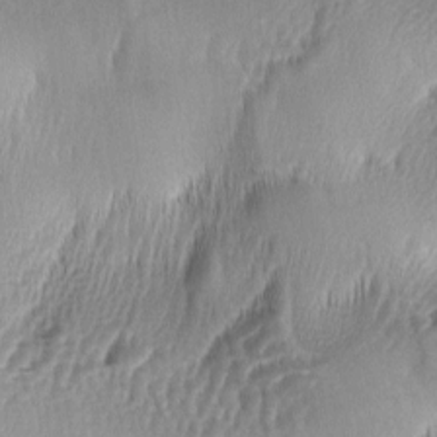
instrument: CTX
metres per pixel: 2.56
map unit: lAa
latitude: -5.2376
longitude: -122.7435
